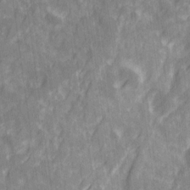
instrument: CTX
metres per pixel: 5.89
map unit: Ave
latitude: 20.5546
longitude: -132.1200
